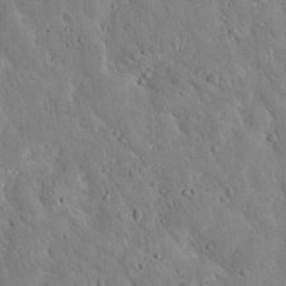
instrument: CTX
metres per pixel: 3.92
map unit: lAvf
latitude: 9.9150
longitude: 168.7274
